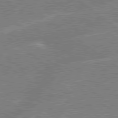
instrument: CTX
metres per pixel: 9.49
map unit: lApd
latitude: 79.2915
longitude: -144.4790
